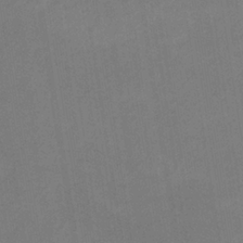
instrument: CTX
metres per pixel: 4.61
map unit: lHb
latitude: -34.4251
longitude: 67.0675
